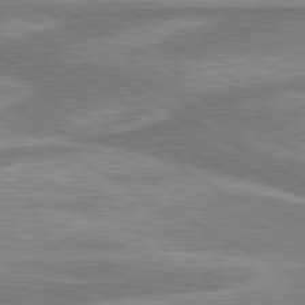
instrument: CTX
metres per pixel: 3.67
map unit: lApd
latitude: 80.3089
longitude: -178.4034
